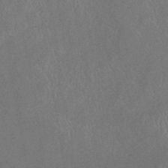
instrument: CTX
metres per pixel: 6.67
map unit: eHb
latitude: -39.0298
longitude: 77.1809
